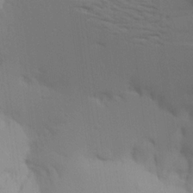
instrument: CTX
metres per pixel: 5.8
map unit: Aa
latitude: 21.8584
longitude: -146.1956
